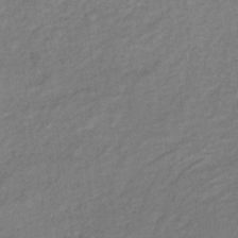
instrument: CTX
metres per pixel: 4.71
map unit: lHb
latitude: -34.0094
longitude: 64.9542
